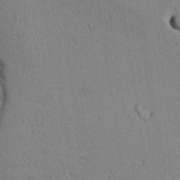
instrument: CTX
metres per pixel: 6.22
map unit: Aa
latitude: 31.7072
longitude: -144.6301
